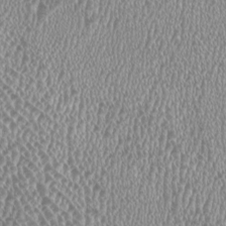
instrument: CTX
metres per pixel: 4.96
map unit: HNhu
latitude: -1.4266
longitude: 0.1039
